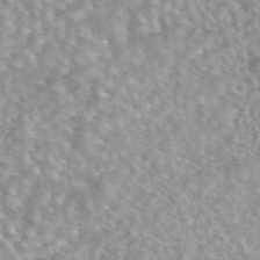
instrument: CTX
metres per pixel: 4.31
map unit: eAb
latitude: 44.4601
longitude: 109.1053
